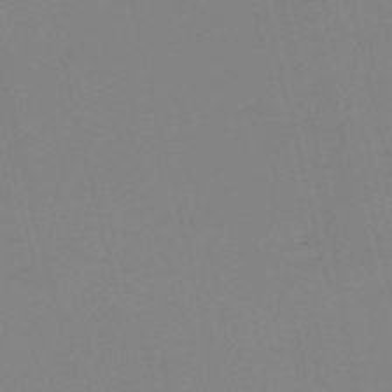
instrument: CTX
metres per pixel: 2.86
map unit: HNb
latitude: -54.3495
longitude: -39.4237
